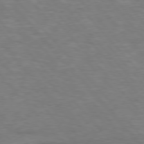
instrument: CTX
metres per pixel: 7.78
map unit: lApd
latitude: 76.3278
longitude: -63.5560
